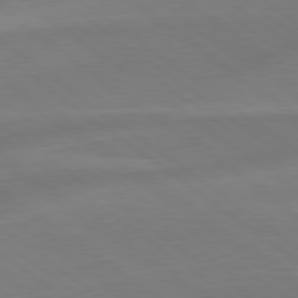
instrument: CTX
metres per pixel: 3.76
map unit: lApd
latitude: 79.0459
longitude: -141.9150
